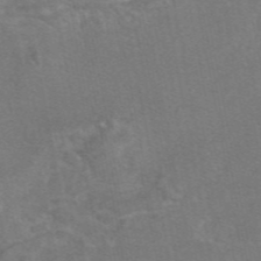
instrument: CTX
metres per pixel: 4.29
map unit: eAb
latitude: 47.2348
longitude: 104.5196
